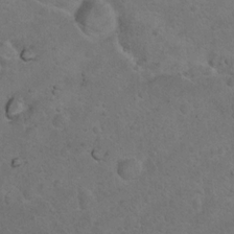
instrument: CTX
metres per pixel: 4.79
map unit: Nhu
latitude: 10.0255
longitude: -23.8772
